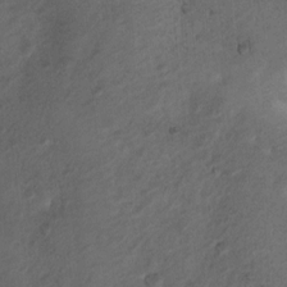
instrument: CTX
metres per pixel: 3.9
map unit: Nhu
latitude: 6.1011
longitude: -22.8380
